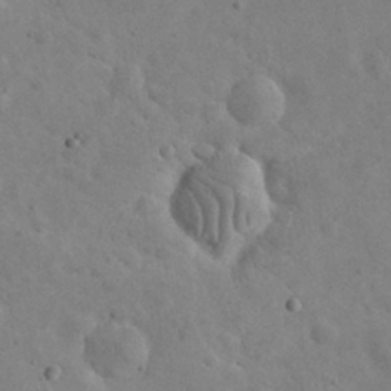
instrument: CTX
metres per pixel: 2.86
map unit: eHh
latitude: 24.7246
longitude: -67.0080
